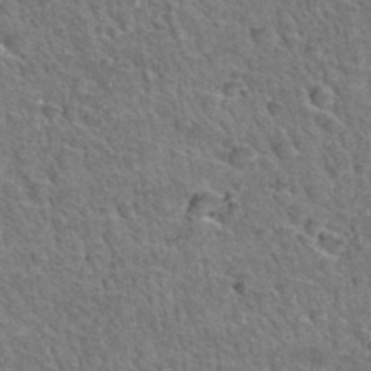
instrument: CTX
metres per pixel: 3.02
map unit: Hto
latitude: 35.0269
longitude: -46.4601
